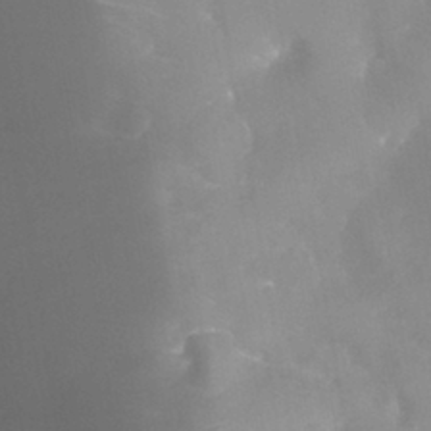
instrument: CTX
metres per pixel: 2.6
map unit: Nhu
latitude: 28.0633
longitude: -63.4427
